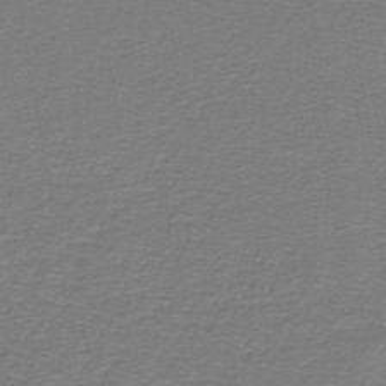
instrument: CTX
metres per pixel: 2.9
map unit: lHb
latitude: -43.1620
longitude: 56.8030
